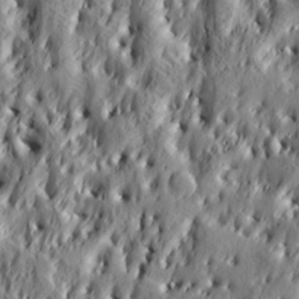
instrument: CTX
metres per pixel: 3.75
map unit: Ht
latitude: 7.5560
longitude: -77.9339
